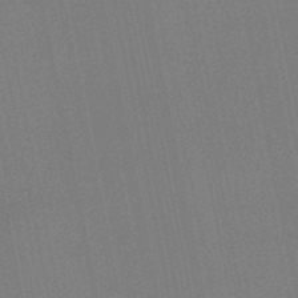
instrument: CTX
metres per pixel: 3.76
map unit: lHb
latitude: -48.1606
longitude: 67.1998
